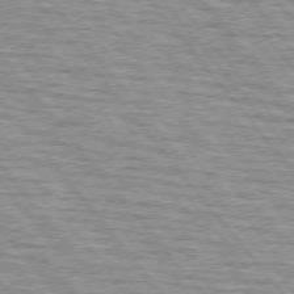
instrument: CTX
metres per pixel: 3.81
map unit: lApd
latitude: 75.2537
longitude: -76.6112
